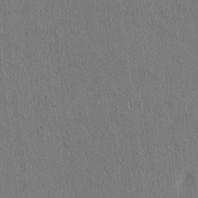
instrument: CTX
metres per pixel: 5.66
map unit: Htu
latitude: 3.7449
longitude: 150.9542
